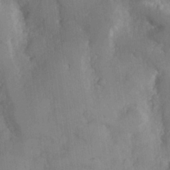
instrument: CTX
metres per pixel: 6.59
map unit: lHvf
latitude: 25.1781
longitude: 141.8233
